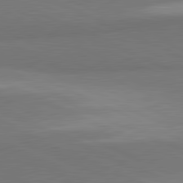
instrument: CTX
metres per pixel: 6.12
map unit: lApd
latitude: 81.5560
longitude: 156.6707
